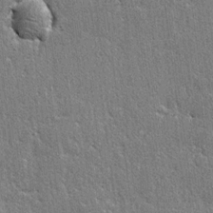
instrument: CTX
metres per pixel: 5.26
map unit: lAvf
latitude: -5.2187
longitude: -109.6505
